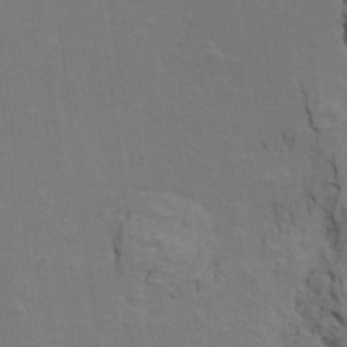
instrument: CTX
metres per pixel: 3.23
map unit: Ht
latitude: 11.4049
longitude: -33.1403
